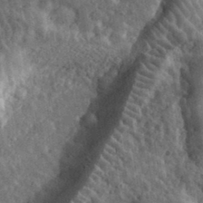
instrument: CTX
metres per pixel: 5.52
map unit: eHh
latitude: 34.1200
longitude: -79.9717
